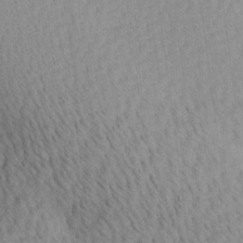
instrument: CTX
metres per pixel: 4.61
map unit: Ave
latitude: 11.2726
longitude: -107.3860
